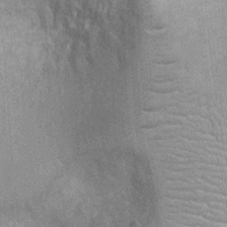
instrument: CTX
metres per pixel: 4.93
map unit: Ht
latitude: -2.4629
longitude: -15.7828
